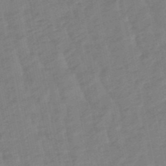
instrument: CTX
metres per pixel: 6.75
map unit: lHb
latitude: -49.3132
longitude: 79.6155
